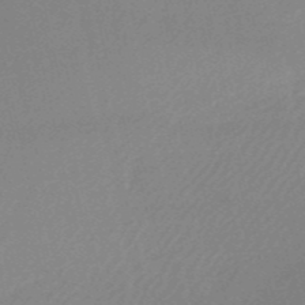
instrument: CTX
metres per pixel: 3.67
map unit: HNb
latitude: -53.2376
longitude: -49.4615
